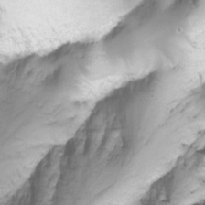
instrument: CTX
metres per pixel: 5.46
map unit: Nhu
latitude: -8.4629
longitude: -72.7813
